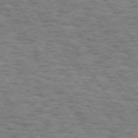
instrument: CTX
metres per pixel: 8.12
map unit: Hpe
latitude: 73.4805
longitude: -130.9703
